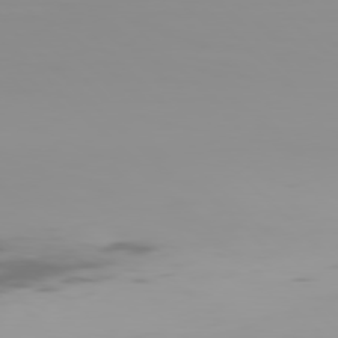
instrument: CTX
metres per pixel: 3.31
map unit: Hpe
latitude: 77.4237
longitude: -135.9150
